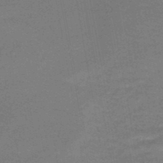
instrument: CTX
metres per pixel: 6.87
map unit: HNb
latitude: -47.6722
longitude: -39.8205
